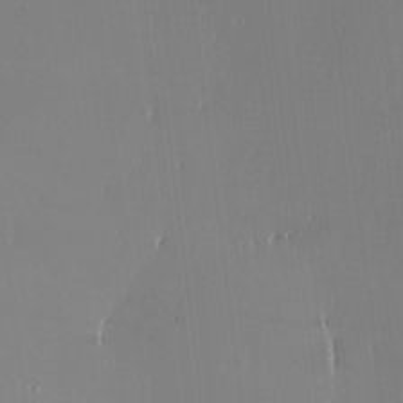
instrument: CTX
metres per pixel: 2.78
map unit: eHh
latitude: -3.4643
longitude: 20.2550
